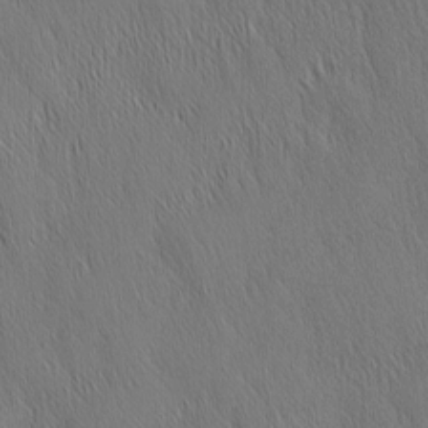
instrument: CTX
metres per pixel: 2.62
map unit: Nhu
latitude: -4.9919
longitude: -151.1970
